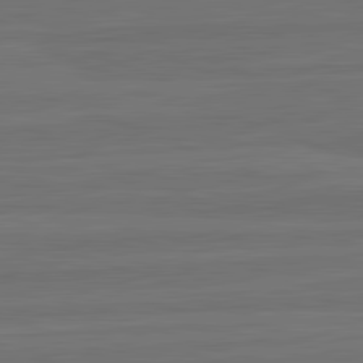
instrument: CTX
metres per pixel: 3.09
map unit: lApd
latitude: 82.5356
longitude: -179.5938
